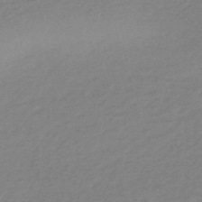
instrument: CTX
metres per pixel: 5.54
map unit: eHb
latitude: -45.7100
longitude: 89.8233
